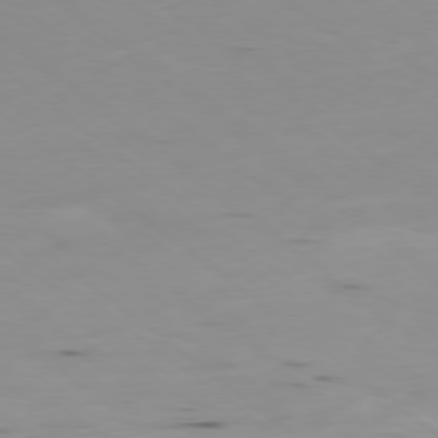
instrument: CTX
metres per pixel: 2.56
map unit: Ap
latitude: -78.7274
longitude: -73.6694
